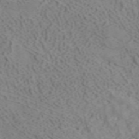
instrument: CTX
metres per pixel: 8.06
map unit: ANa
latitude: 41.3481
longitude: 33.6533
